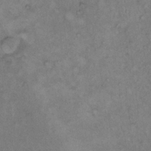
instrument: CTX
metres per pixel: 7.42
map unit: Hto
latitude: 12.1389
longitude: -60.8947
